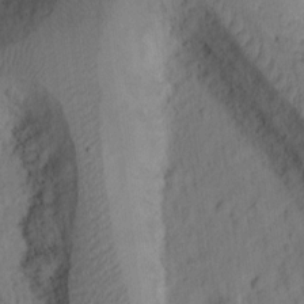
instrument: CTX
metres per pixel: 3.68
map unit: Ht
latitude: 10.0822
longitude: -74.6679
